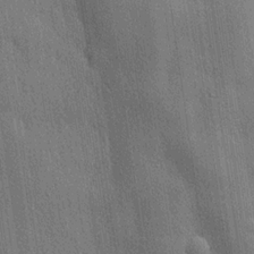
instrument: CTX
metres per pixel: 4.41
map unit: lHvf
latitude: 20.1578
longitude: 141.7289
